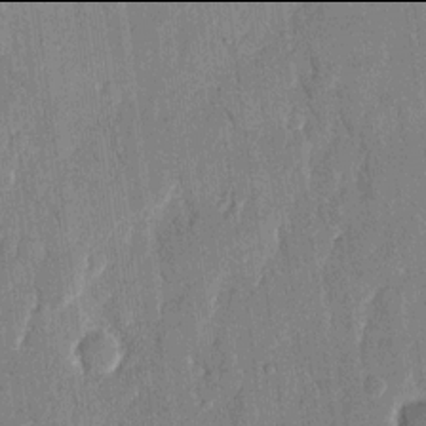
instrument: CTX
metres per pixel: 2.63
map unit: eHh
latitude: 13.9906
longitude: -71.2537
